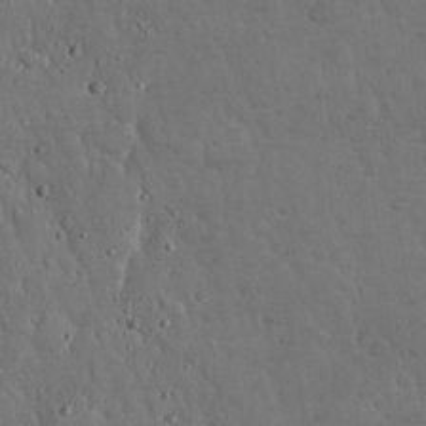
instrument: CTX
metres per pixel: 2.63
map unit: Hto
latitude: 18.0255
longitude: -60.0822
